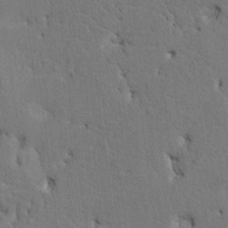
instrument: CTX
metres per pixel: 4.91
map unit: HNhu
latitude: 8.0822
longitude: -3.3104
